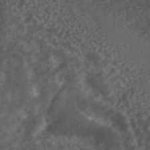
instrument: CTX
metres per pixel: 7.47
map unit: ANa
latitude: 42.7813
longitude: 24.7652
